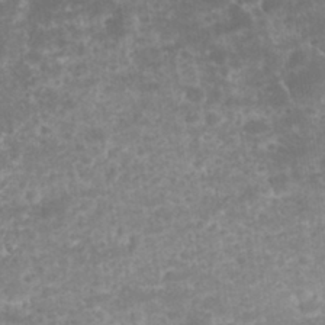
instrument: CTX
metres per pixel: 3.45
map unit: eHh
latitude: 32.7435
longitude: -61.7827
